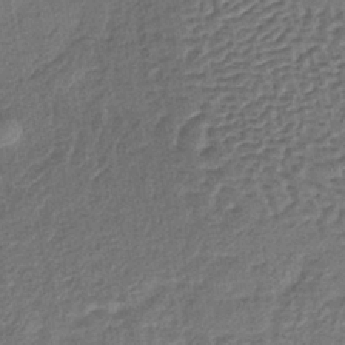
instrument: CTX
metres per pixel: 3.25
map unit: lHb
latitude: -38.0850
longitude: 60.1228
